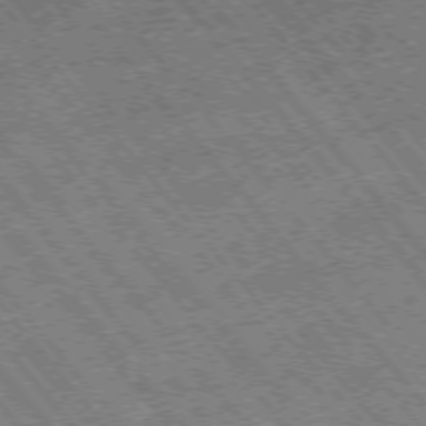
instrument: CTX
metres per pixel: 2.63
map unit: Hpe
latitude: -75.6533
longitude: -20.0255
